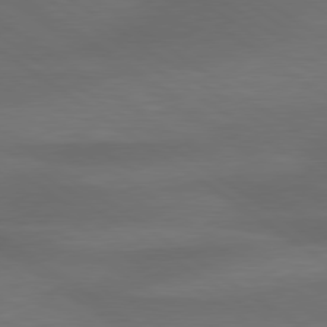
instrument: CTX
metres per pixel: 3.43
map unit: lApd
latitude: 79.4805
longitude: -90.6868
